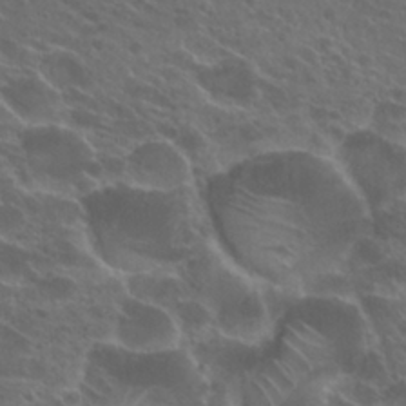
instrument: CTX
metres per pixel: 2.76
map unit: Hto
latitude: 25.5938
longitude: -39.8583
